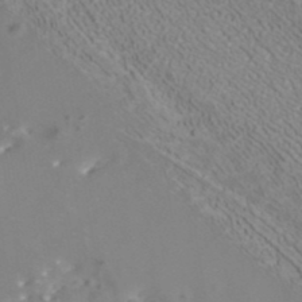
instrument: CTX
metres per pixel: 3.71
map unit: ANa
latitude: 40.0255
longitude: 22.3684
